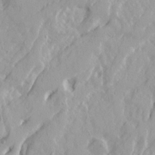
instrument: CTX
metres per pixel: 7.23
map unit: Ave
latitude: 21.5560
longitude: -130.8191
